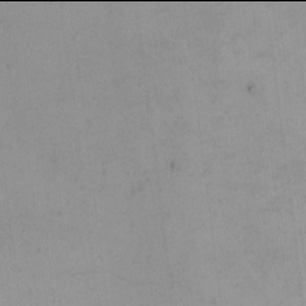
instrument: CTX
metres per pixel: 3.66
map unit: eHh
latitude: -2.0094
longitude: -79.4994
